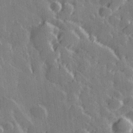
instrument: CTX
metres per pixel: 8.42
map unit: Hve
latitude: 27.9528
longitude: 145.8045
